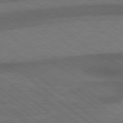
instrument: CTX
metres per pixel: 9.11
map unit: lApd
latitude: 79.1970
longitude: -123.6127
